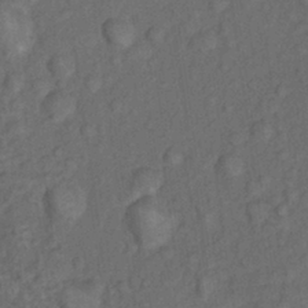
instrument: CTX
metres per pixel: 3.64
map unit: Nhu
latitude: 9.9339
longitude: -25.8772
